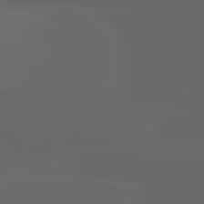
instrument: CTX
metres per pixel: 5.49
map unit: lApd
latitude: 80.0633
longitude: -116.9325
